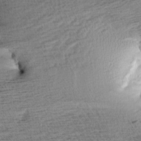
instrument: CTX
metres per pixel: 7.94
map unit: Aa
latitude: 7.1025
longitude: -137.4994
